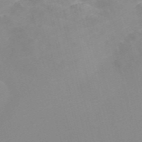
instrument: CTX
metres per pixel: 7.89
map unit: Nve
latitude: -56.8786
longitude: 53.0486
